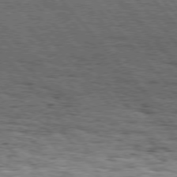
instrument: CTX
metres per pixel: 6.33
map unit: Hpe
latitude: 75.8961
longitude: -153.9339
